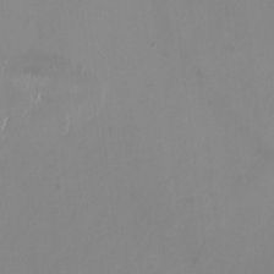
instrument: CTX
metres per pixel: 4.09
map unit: HNhu
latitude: -0.3307
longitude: -4.7435
